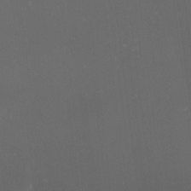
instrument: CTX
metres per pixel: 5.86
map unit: eHh
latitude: -1.6344
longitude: -79.1781
